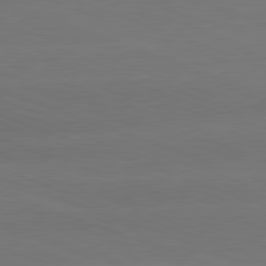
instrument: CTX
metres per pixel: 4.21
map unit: lApd
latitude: 81.4804
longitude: -131.8584
